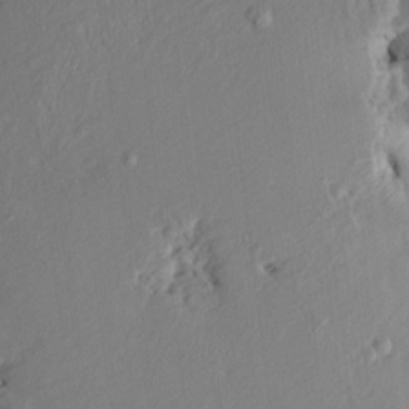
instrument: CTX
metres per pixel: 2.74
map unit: HNhu
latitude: 3.9528
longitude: -4.6301
